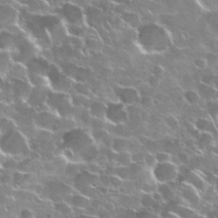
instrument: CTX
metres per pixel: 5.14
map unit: Nhu
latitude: 28.7435
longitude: -60.8380
